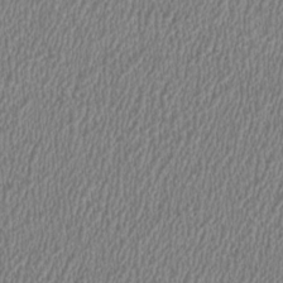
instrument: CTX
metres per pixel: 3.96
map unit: HNhu
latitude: 0.3656
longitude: -0.5734
